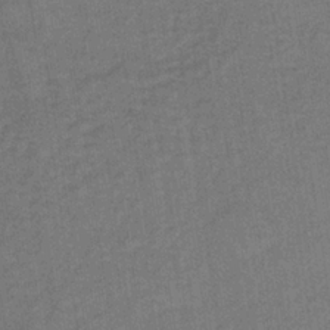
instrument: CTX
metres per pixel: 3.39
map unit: lHb
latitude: -35.1620
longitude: 65.6533
